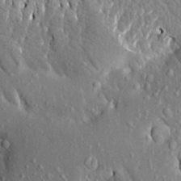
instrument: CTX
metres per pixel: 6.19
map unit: Aa
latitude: 20.5168
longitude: -149.9528
